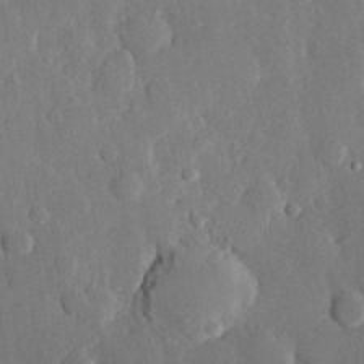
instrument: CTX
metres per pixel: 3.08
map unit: eHh
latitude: 28.8758
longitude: -79.8773
